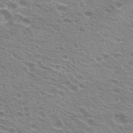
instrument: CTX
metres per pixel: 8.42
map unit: Hto
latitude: 23.3104
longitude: -31.3104
